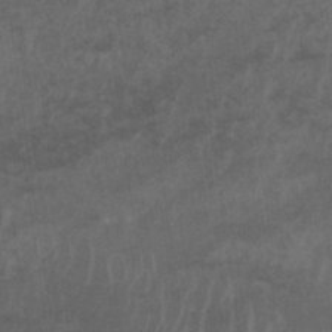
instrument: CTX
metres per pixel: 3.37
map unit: Nhu
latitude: 26.0255
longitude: -62.4034
